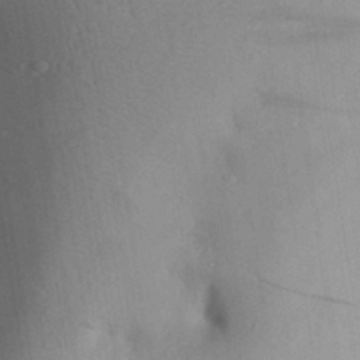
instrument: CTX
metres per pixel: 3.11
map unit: Aa
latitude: 26.9703
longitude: -148.1200
